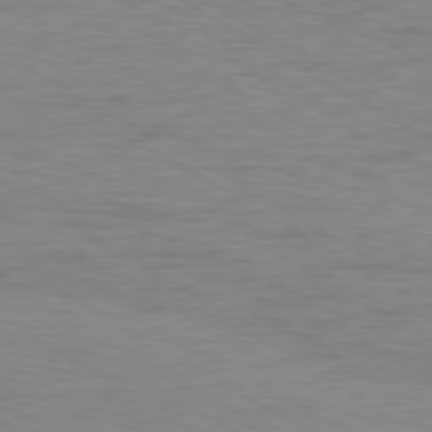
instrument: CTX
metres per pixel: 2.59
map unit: Ap
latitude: -80.3873
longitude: -52.3279
